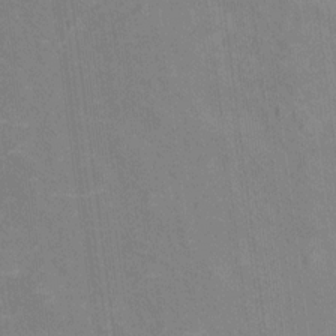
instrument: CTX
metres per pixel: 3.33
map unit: Nhu
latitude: 13.3104
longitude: -36.0822
